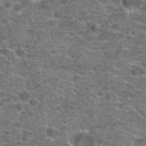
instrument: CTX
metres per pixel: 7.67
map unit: Hto
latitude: 20.9136
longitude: -43.7450
